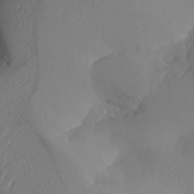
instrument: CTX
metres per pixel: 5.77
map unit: Aa
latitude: 26.4601
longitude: -128.7813
